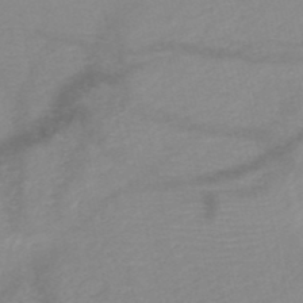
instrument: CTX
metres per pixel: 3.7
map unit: HNb
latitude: -48.9920
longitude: -43.5182
